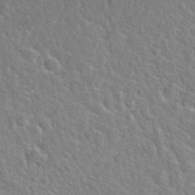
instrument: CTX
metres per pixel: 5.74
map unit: Hto
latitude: 36.0633
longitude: -49.3482
